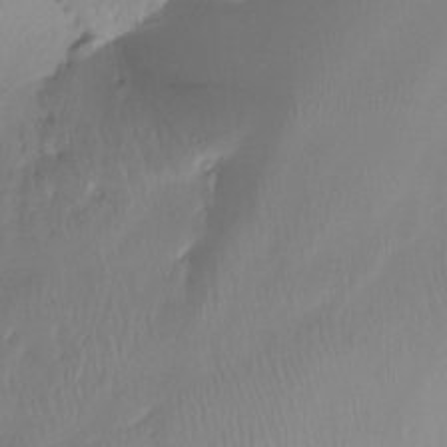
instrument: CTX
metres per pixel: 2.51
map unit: Htu
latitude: -15.4455
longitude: -46.6113
